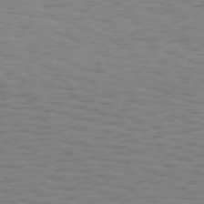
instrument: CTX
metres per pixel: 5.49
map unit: Hpe
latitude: 74.6113
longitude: -136.3468
